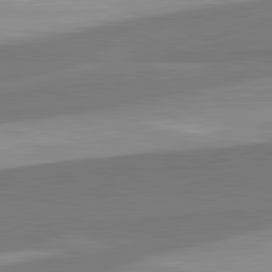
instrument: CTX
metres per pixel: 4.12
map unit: lApd
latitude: 82.3278
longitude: 137.8611
